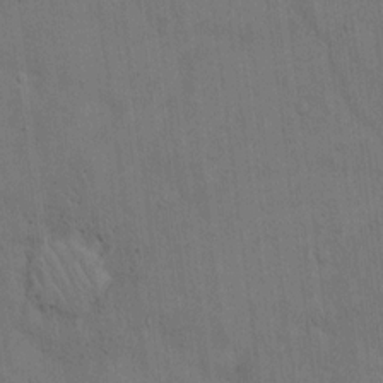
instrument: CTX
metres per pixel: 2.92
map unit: Hto
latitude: 14.7436
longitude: -61.3104
